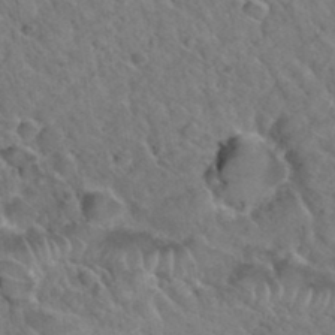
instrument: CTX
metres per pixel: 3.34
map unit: Hto
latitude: 35.5182
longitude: -49.5182
